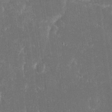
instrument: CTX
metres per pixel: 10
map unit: eHh
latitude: 17.0647
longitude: -73.1026
